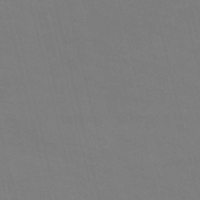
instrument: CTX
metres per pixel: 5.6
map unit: HNb
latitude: -54.7463
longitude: -37.4427
